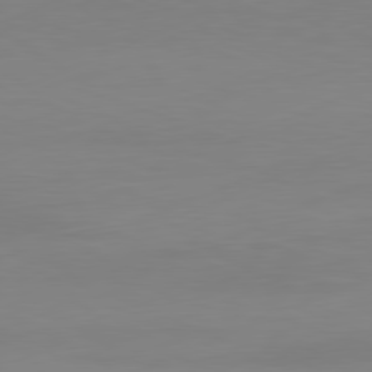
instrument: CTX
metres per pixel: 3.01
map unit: Ap
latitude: -81.7100
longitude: -86.0255
